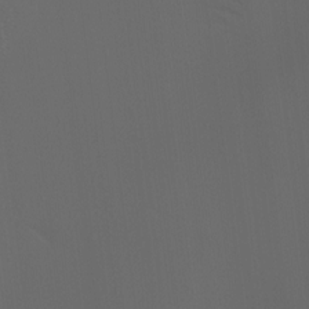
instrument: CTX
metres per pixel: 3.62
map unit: Hto
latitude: -6.8408
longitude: -49.5182
